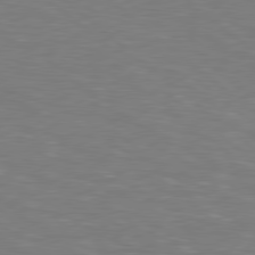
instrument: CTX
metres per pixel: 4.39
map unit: lApd
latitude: 78.9325
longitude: -177.8583
